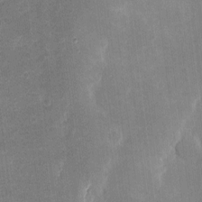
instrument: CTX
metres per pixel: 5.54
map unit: eHh
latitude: 4.1767
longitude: -72.9136
